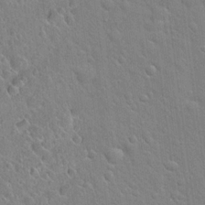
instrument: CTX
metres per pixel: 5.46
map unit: Hto
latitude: 20.9892
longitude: -52.2901
